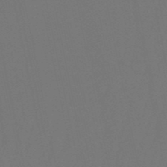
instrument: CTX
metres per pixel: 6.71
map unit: lHb
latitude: -50.9542
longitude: 80.2740
